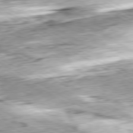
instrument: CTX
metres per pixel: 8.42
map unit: Ap
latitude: -80.6897
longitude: -84.3089
